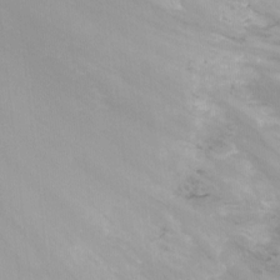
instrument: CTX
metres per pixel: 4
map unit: Nhu
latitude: -15.0865
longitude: -56.9891
